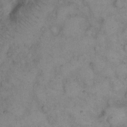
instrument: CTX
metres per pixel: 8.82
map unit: eHh
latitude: 14.8002
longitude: -63.5371
